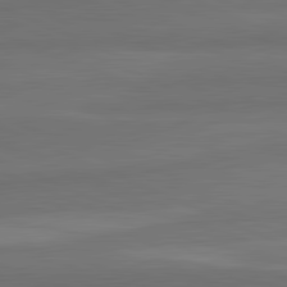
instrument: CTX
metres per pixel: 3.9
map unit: lApd
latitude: 82.3845
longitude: 157.5021
